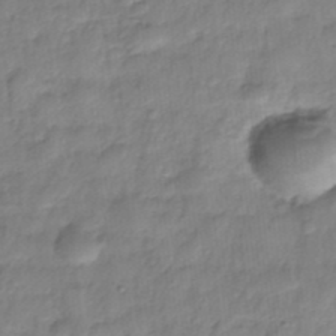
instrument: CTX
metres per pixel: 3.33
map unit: Nhe
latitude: -36.6707
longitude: -179.7261
